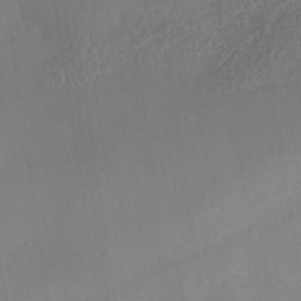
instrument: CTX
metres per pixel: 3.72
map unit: Nhe
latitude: -38.2740
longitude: -117.8394
